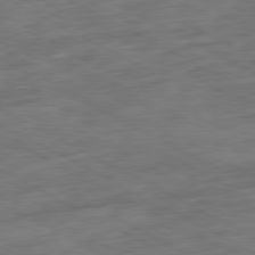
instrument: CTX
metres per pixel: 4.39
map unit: Ap
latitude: -81.1053
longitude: -73.5749
